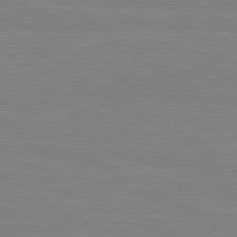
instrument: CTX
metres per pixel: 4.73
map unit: lApd
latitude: 81.3671
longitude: -168.0822
